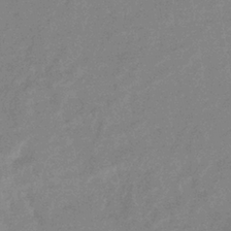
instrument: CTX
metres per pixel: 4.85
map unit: eHb
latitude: -36.5573
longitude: 76.9164
